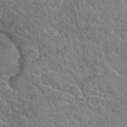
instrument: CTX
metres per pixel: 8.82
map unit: Hto
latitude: 36.2523
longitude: -47.6127
